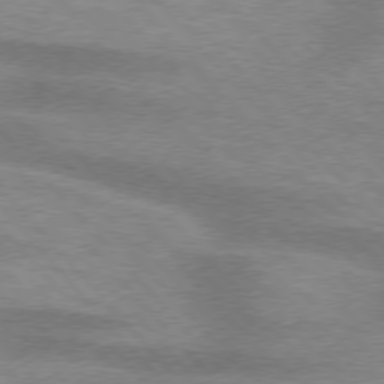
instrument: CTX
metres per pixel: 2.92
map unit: lApd
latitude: 75.7828
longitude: -59.1970
